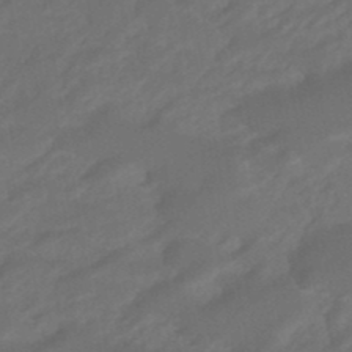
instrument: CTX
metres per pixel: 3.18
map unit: eHb
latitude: -47.6155
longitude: 85.4643
